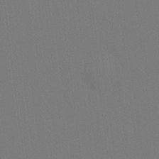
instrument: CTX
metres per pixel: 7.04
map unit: Hve
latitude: 18.8002
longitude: 149.8423
